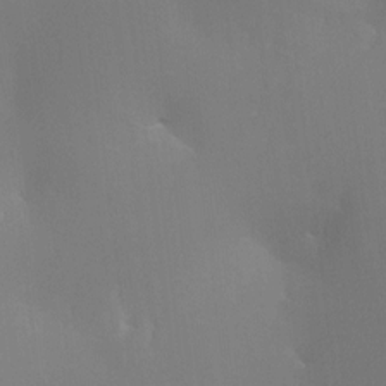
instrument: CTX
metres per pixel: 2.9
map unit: HNhu
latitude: 8.1578
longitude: -0.4979
